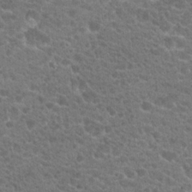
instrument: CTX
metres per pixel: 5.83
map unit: Hto
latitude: 19.6882
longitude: -33.9528
